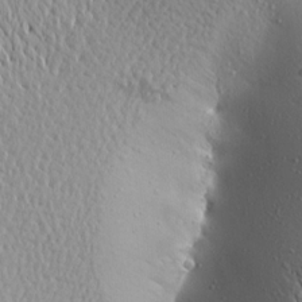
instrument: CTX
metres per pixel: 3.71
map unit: Aa
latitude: 18.0822
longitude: -147.5938
